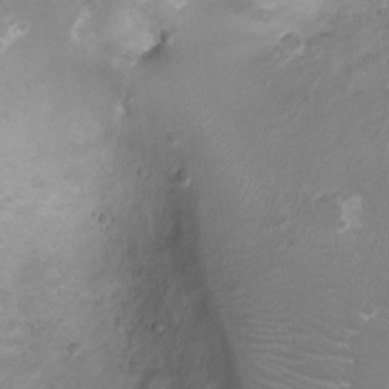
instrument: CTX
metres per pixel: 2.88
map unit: Ht
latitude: -2.3495
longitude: -16.8002
